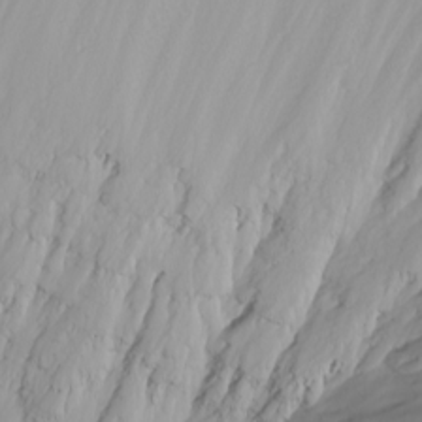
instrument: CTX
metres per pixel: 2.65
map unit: eHh
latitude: -5.3131
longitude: -84.8380
